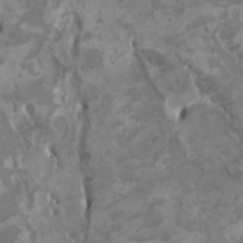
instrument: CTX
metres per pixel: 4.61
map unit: HNhu
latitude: 3.3104
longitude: -3.3670
